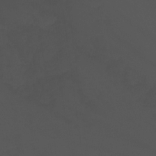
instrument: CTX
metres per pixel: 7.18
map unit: Nhu
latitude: -12.0094
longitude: -49.2159
